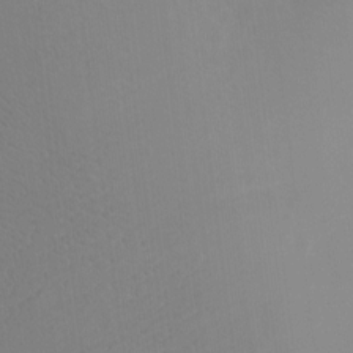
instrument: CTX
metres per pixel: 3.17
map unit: Ht
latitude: -7.6533
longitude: -34.3467
